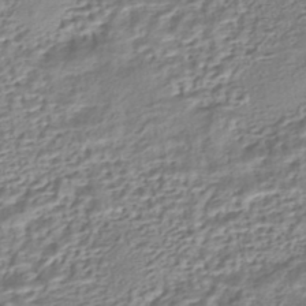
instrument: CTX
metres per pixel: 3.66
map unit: HNhu
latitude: -45.1998
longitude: 103.5021
